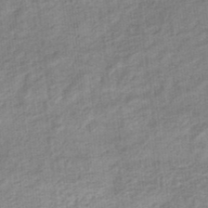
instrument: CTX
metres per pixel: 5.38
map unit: eHb
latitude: -35.9745
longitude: 79.6155
